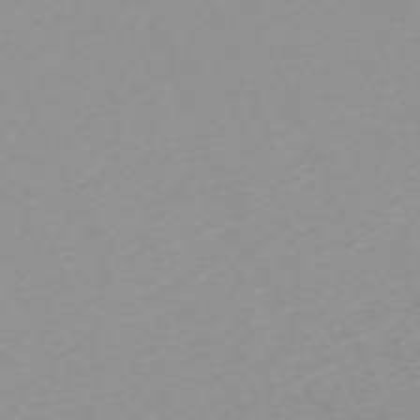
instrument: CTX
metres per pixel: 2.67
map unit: Nhu
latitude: -67.8800
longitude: 37.8800
